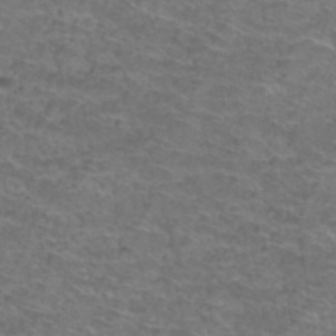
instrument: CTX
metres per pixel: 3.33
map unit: Hto
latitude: 38.1200
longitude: -42.2523
